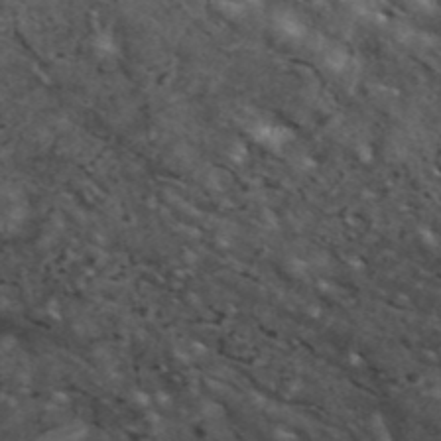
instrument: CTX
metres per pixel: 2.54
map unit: ANa
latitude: 39.8394
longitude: 29.6533
